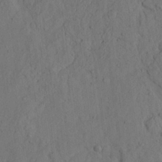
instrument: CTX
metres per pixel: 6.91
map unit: Ave
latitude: 23.9528
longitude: -133.5749
